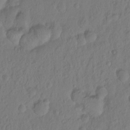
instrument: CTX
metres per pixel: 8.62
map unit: Hto
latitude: -8.3495
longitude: -45.5749
